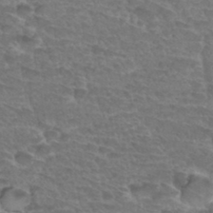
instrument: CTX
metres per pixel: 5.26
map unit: Hto
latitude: 34.1955
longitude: -44.2711
